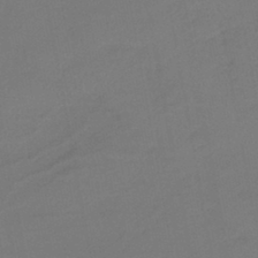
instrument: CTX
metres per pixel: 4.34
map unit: lHb
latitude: -42.4817
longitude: 74.0094
